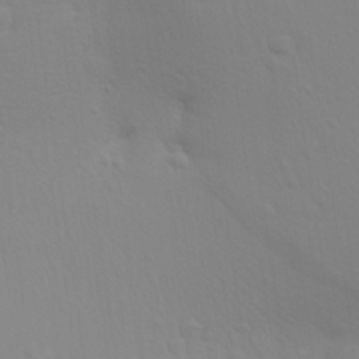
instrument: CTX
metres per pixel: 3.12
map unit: Aa
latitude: 29.1214
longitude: -139.2348
